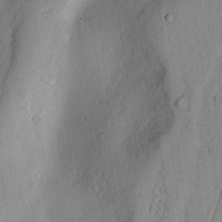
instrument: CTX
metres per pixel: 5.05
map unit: lAvf
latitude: 7.2159
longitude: 169.3698
